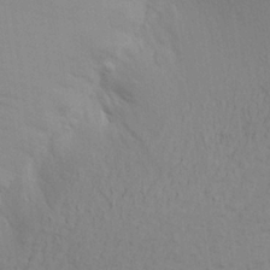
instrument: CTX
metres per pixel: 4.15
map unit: Aa
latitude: 24.0255
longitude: -148.7246
